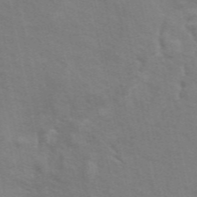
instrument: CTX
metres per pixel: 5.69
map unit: ANa
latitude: 49.1781
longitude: -75.1970
